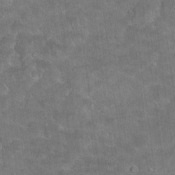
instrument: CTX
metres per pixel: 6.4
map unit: Hto
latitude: 18.9136
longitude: -43.4615
